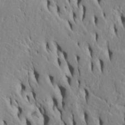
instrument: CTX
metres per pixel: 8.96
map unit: Htu
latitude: -4.7841
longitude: 152.2172
